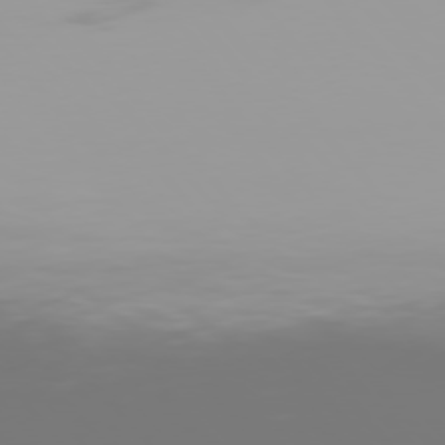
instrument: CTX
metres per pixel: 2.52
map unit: Hpe
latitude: 76.3278
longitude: -134.7813
